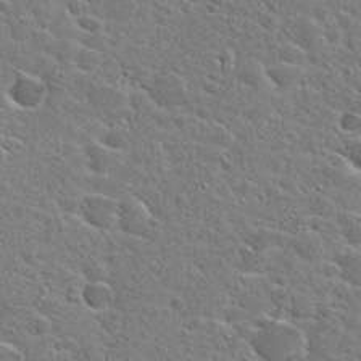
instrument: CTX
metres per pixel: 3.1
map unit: Hto
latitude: 24.4978
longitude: -44.6679
